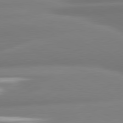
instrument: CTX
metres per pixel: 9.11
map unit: lApd
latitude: 80.7435
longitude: -160.9702
